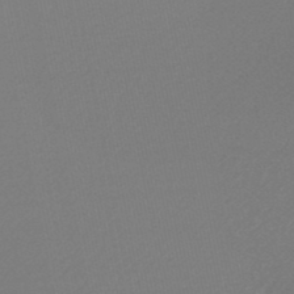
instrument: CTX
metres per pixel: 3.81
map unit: HNb
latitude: -47.0108
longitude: 57.4454
